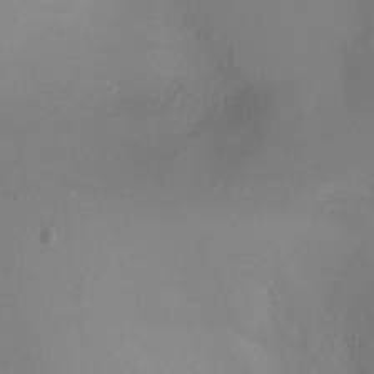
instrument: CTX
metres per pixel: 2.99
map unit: Ht
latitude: -4.5762
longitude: -26.4034
